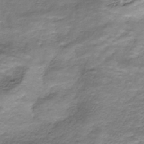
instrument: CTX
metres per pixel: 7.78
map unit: HNhu
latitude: -40.5196
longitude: 108.9353
